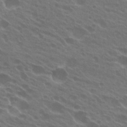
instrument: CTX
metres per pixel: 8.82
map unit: Hto
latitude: 24.0255
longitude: -38.3089
